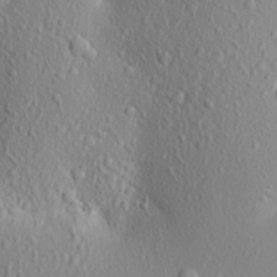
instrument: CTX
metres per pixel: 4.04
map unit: Aa
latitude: 18.4790
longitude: -148.3845
